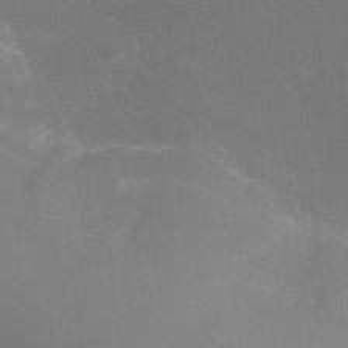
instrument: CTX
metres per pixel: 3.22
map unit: Nhu
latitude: -15.8990
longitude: -58.0633
